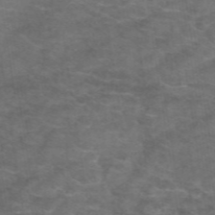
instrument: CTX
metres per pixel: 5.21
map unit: eAb
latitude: 47.2915
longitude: 102.3306
